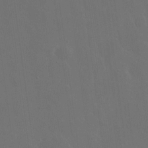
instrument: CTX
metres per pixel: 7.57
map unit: eHh
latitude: 19.2159
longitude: -66.4601
